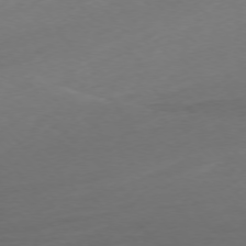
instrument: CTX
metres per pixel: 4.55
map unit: Ap
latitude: -76.8786
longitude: -71.5371
